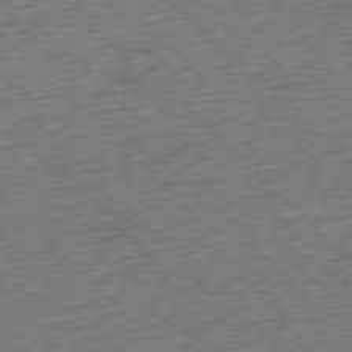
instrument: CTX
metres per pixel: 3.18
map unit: Ap
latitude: -77.8611
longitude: -72.0822
